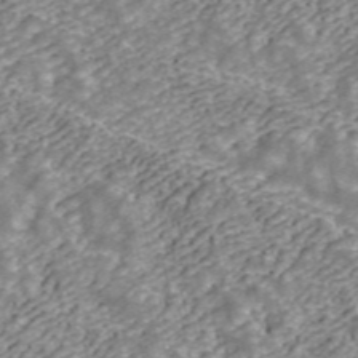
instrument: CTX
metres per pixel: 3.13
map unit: ANa
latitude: 43.4427
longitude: 29.2565
